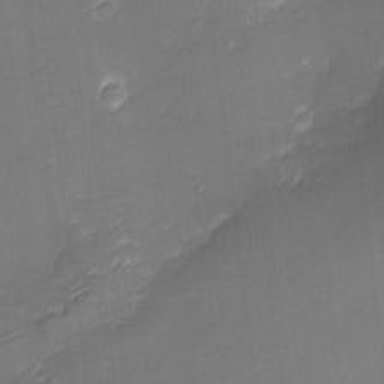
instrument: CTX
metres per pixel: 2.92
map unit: eHh
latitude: -1.9745
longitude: -80.1389
